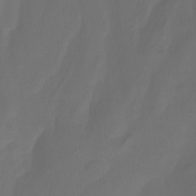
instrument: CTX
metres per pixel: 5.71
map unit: Ht
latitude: -4.1605
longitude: -62.4223
